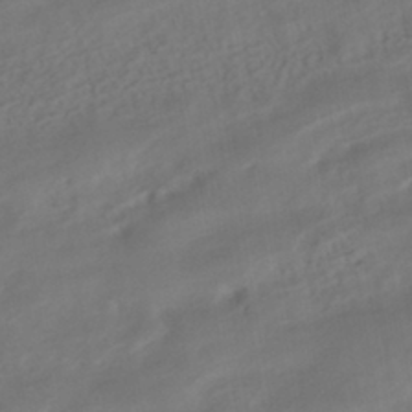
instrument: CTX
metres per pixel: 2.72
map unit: HNhu
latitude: -42.2550
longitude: 104.8030
